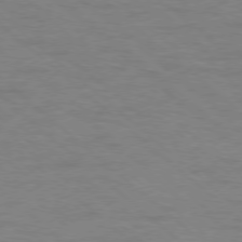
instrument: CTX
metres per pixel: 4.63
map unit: Ap
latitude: -78.6518
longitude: -68.4223
